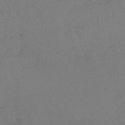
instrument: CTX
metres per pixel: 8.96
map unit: lHb
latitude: -45.2376
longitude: 68.1416
